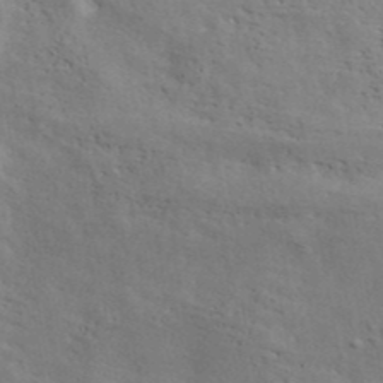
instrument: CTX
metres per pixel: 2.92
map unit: ANa
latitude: 41.5749
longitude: 51.6343
